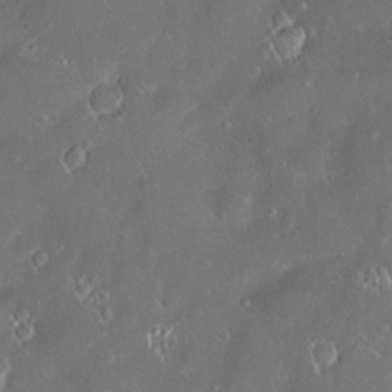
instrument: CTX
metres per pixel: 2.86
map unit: Hve
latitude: -10.7652
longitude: 174.7841
